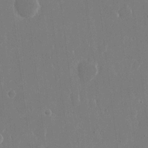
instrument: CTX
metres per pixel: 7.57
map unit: eHh
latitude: 15.4616
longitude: -71.1025
